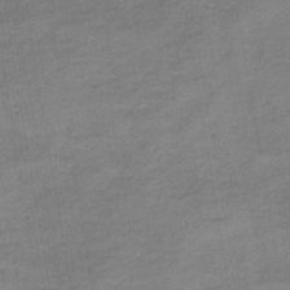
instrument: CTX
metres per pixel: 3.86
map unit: HNb
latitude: -41.5399
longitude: 50.7085
